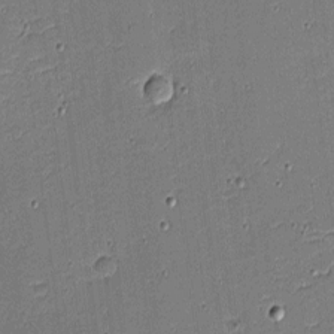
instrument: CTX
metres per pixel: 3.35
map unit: eHh
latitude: -4.1039
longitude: -82.5167
